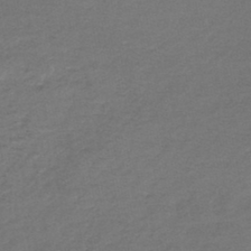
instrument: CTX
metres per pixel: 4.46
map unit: lHb
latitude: -43.8989
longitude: 62.2550
